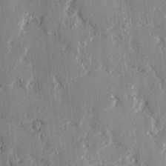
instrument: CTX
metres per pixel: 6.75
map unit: lAvf
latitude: -2.3495
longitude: -108.0255
